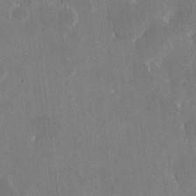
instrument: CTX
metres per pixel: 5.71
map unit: eHh
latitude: 9.9150
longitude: -69.0270
